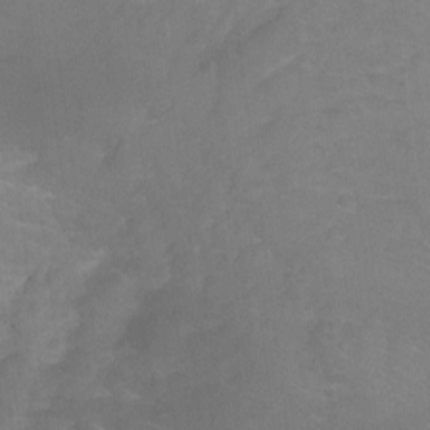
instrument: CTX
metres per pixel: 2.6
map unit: Ht
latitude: -9.1431
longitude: -35.4993
